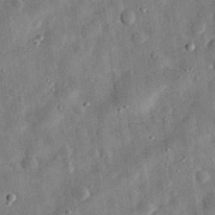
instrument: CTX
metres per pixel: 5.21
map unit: eHh
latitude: 32.7246
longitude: -76.6301
